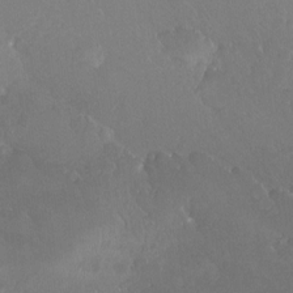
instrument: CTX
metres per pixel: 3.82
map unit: Ht
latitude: -15.2565
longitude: -43.8961
